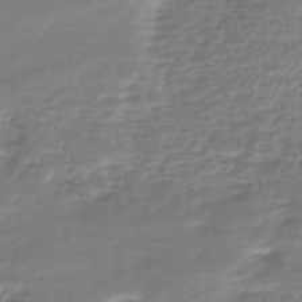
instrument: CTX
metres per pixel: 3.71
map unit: HNhu
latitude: -44.8786
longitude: 98.7652
